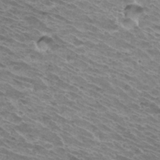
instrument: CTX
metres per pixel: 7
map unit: Hto
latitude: 32.8569
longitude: -40.3278
